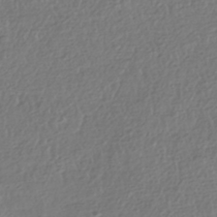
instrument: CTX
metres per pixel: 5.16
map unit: HNhu
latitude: -42.5195
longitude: 98.1039
